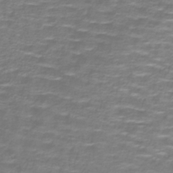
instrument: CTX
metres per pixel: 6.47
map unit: lHb
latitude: -40.3495
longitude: 58.3117
